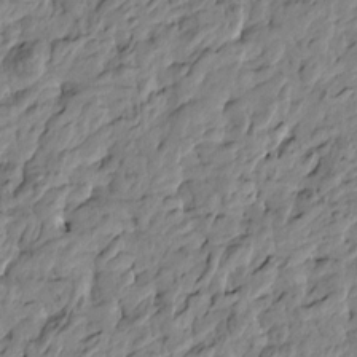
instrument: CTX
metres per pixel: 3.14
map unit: Htu
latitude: -3.6343
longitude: 178.7274
